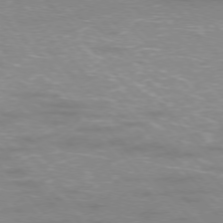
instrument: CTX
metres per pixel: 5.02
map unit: Ap
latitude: -76.4629
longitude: -61.3859
